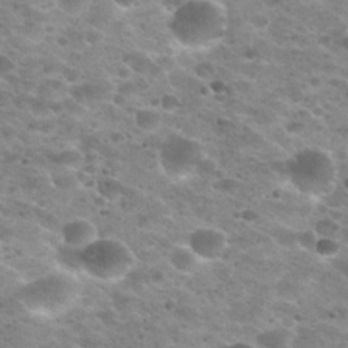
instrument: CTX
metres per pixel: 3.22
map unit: Nhu
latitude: 29.1403
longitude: -49.0647
